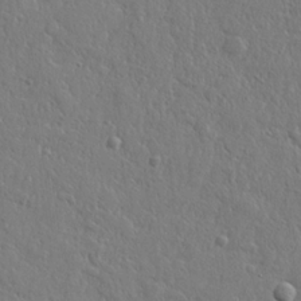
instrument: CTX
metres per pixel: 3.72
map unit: lHvf
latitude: 22.5357
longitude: 144.1039
